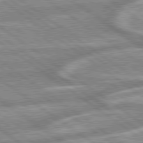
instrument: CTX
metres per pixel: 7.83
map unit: lApd
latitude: 79.3293
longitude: -169.2537
